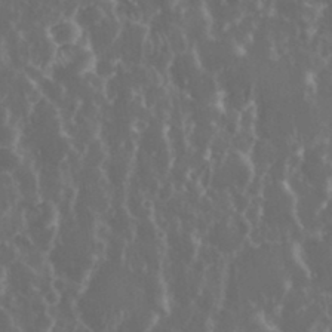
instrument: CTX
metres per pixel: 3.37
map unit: eHh
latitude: 34.1388
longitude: -59.0836
